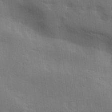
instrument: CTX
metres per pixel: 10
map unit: Ave
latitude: 16.7624
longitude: -138.8002
